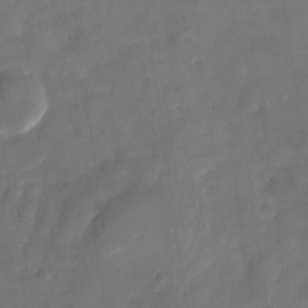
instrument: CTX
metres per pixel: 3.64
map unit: Nhu
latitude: -28.4440
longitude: -74.2334
